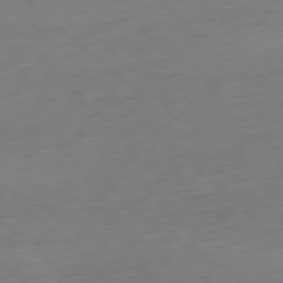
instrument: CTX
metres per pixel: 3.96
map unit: Ap
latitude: -77.7100
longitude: -91.6127
